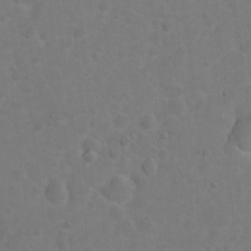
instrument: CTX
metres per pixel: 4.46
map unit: Nhu
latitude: 9.3104
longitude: -22.4790
